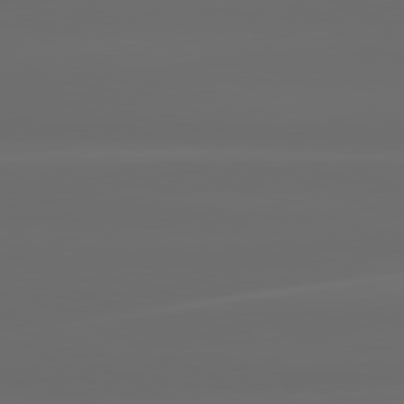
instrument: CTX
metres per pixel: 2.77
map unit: lApd
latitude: 80.7057
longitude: -137.5749
